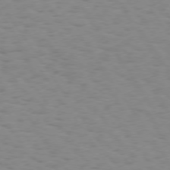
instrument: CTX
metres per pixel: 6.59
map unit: Hpe
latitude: 73.6505
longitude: -132.7624
